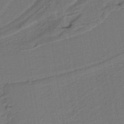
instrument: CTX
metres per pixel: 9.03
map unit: lHb
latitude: -39.5777
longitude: 55.0676
